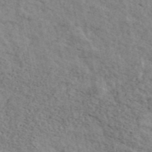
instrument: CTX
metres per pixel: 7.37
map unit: Ave
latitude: 41.4993
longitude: -108.4790
